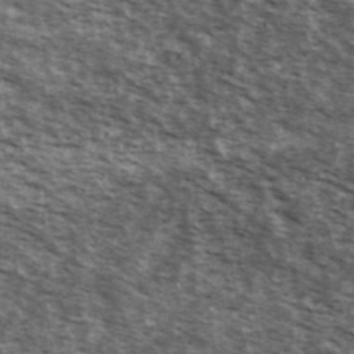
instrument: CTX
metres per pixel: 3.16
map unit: Ave
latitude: 39.5938
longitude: -108.2900
